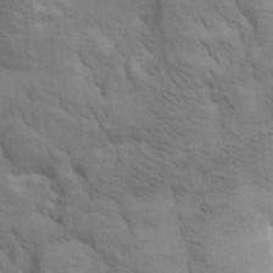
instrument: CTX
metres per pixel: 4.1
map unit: Htu
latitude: -0.1417
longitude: 174.1794
